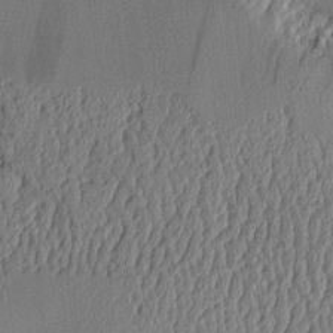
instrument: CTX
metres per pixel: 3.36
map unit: Aa
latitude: 10.4601
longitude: -128.0255
